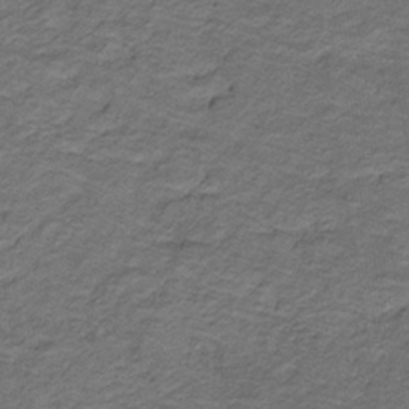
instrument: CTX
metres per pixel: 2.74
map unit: lHb
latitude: -32.0283
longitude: 65.4644
